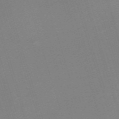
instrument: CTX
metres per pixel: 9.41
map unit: eHh
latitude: -61.6155
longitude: 49.7289
